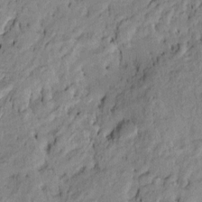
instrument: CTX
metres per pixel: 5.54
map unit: Htu
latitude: -9.7478
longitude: 177.0109
